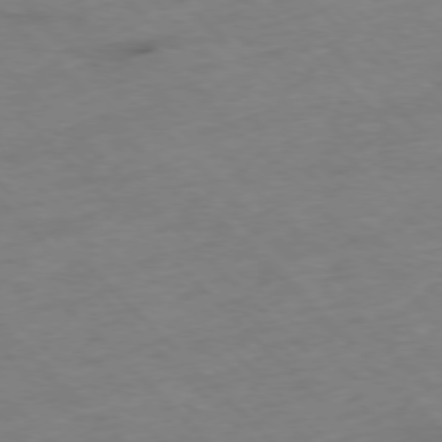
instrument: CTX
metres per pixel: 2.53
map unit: Hpe
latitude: -77.2187
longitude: -16.6491
